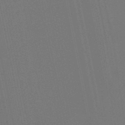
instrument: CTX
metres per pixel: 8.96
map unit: eHb
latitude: -49.5966
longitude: 67.3699
